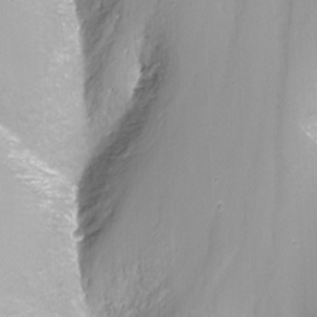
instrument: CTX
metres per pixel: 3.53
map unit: Nhu
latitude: -10.0850
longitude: -76.1200
